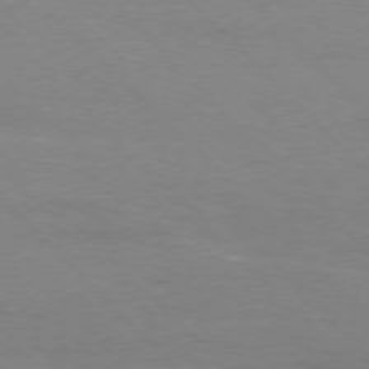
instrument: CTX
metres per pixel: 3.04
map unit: Ap
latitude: -77.0675
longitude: -69.2537
